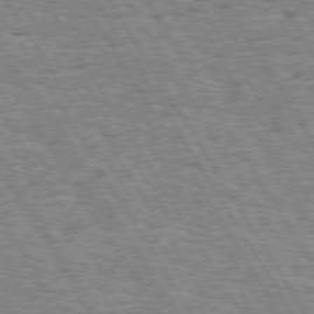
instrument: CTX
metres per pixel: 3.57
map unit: Hpe
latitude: 73.4994
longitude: -142.6869
